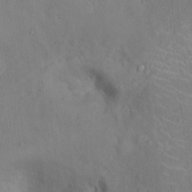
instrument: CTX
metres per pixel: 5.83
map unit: Ht
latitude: 14.1200
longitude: -41.6693
